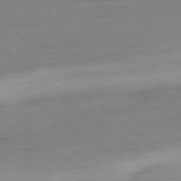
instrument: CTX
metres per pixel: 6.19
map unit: Ap
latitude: -78.8408
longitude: -78.1956
